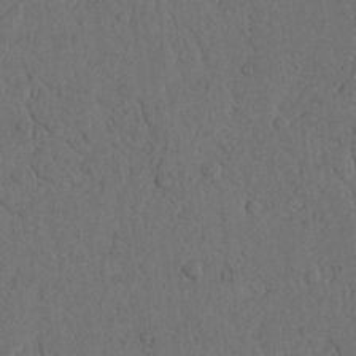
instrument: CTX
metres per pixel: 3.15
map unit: Nhu
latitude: 20.9325
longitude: -75.7072
